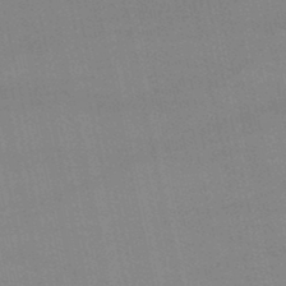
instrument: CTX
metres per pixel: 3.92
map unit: lHb
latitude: -45.5588
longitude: 58.8596
